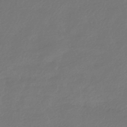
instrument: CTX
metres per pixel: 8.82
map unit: HNhu
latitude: -42.2739
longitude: 94.9163
